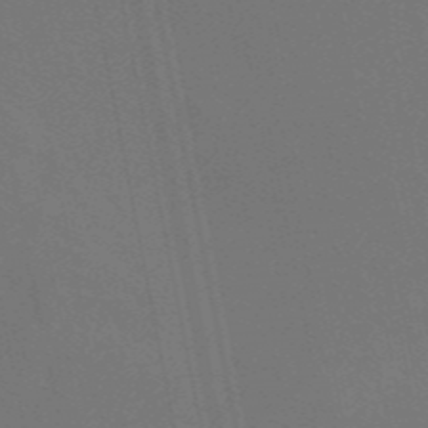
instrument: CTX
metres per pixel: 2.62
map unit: eAb
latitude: 46.5546
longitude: 120.9541
